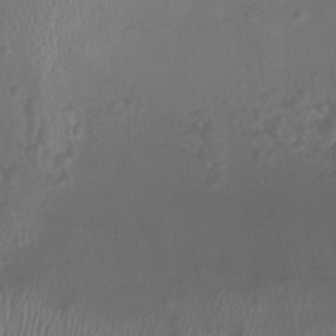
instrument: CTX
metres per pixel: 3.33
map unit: Htu
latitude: -8.2172
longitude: -74.5546
